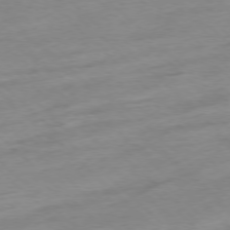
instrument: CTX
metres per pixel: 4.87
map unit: Ap
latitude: -77.4265
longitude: -97.7450
